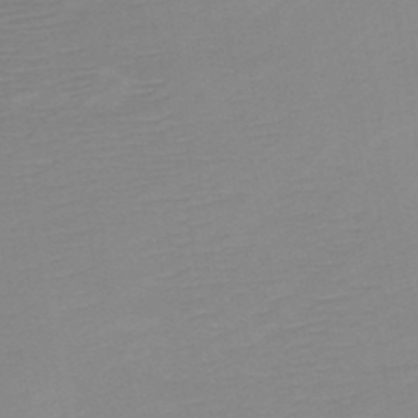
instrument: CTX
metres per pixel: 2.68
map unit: HNb
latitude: -49.0865
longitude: -44.5546
